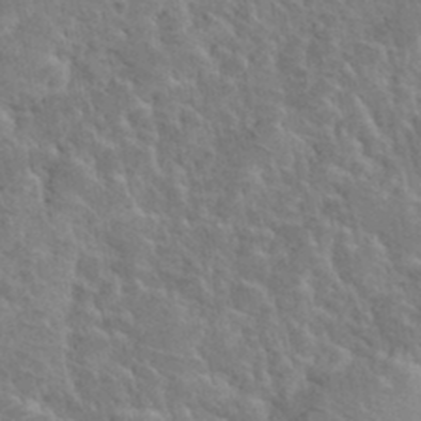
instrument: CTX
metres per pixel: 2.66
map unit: Hto
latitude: 35.2348
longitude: -51.7827
